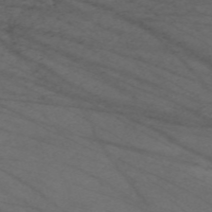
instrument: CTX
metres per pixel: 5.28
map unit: Nve
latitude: -59.3320
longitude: 61.3321
